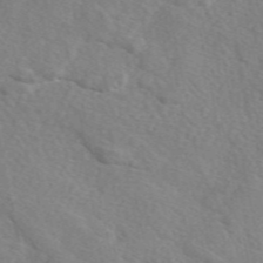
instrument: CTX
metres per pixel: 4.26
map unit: eAb
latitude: 49.6127
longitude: 117.4265
